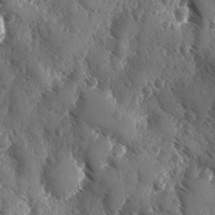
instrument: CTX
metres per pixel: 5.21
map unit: Ave
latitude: -10.3684
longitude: -118.9513
